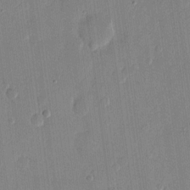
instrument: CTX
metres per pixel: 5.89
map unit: eHh
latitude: 14.0444
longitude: -69.0837
